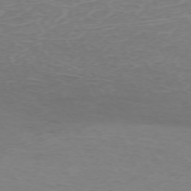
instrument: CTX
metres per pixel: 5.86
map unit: Hpe
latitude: -71.6344
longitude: 12.0472
